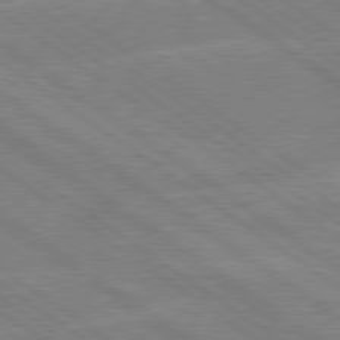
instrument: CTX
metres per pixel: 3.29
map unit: lApd
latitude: 79.2348
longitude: -132.2145
